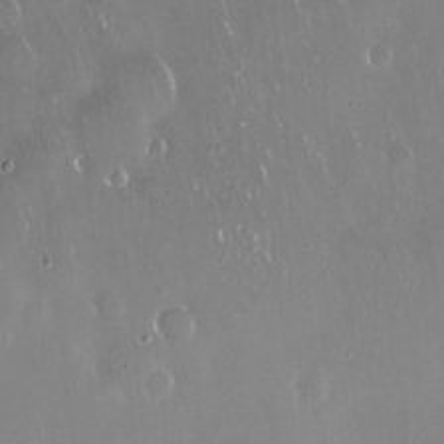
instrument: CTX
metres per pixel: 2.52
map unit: Nve
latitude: -18.1795
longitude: -60.2900
